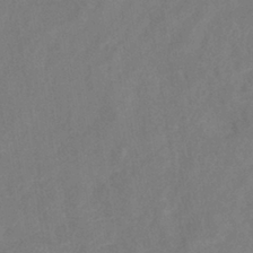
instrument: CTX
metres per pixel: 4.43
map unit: lHb
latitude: -37.5588
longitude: 73.8044
